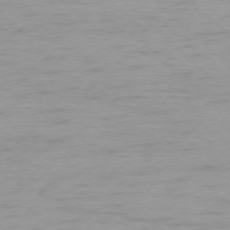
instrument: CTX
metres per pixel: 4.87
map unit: Ap
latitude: -77.3321
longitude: -91.4993
